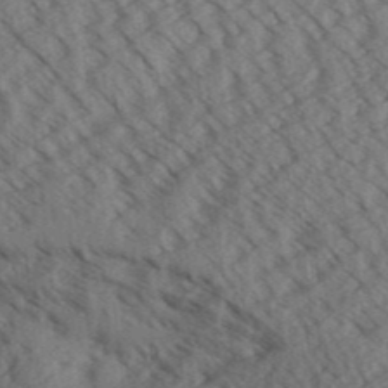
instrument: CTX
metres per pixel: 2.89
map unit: Aa
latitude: 31.8962
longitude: -138.7246
